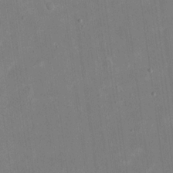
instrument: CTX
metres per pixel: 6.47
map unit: eHh
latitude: 19.7071
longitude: -69.9717
